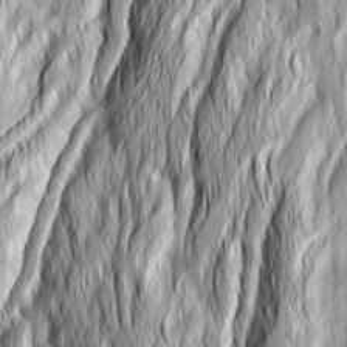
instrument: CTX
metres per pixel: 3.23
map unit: Ave
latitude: 14.8758
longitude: -135.0269
